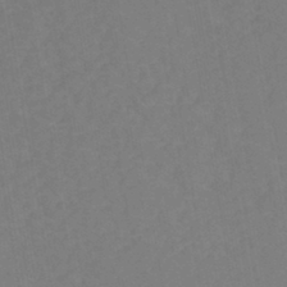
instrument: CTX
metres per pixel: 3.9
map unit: eHh
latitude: -42.6707
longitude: -31.8206
